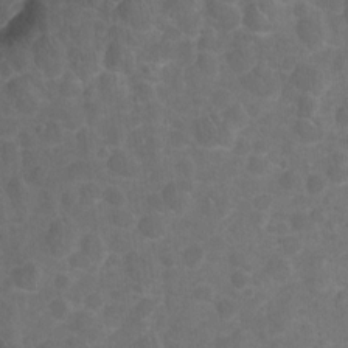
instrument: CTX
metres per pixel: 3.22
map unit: Hto
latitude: 4.5546
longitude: -31.3482
